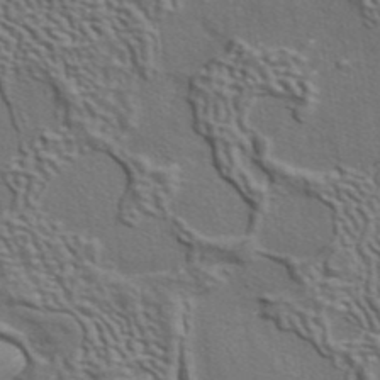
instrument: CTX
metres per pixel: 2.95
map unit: ANa
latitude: 40.0444
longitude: 29.7289
